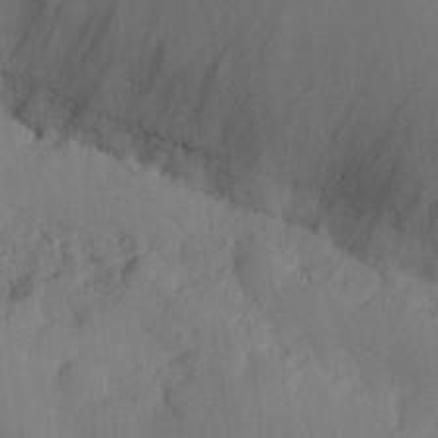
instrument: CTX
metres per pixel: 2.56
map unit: Nhu
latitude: 25.9906
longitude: -71.1403
